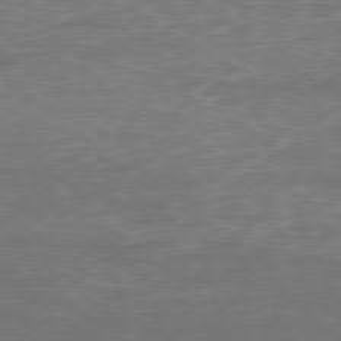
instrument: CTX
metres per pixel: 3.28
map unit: Ap
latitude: -78.6329
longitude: -96.9136
